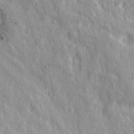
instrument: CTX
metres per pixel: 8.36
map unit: Ave
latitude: 21.7450
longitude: -134.6112
